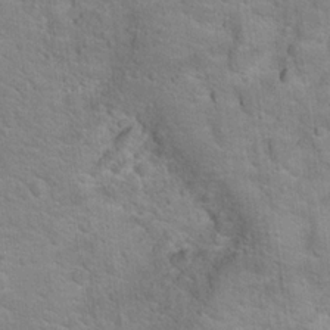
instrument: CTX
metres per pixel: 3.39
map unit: Hto
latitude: 17.7450
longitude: -36.8569
